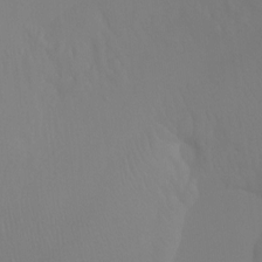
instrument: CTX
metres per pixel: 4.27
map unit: Ht
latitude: -7.0486
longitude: -32.4223
